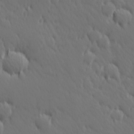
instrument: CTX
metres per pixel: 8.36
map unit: Hve
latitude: 26.1389
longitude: 145.2565
